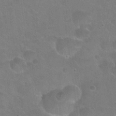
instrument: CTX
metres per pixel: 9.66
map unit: Hto
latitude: 24.2333
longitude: -51.1403
